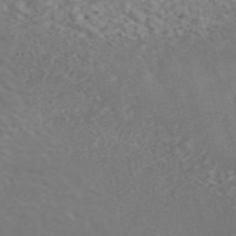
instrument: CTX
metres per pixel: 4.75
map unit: ANa
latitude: 45.2915
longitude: 28.1984
